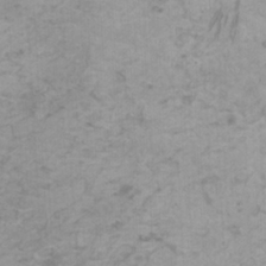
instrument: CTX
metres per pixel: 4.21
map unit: HNhu
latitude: 2.3656
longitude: -2.3278
